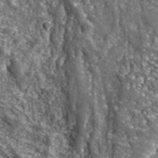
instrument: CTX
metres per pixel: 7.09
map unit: eHh
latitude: 42.5924
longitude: -90.5357
